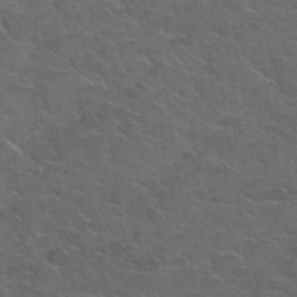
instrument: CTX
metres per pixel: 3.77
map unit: Hto
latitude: 34.5923
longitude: -51.5182
